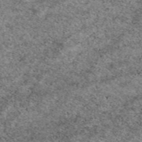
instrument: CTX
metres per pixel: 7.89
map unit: eAb
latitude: 50.0633
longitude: 110.2172
